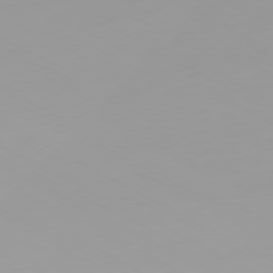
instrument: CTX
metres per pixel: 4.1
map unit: Ap
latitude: -79.8800
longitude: -76.0633
